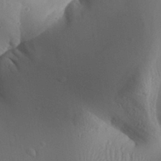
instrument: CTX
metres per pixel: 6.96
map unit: Aa
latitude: 31.5938
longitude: -141.5371
